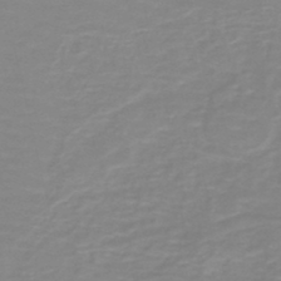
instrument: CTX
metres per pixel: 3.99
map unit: lHb
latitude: -44.1228
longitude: 55.7667
